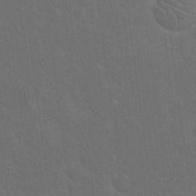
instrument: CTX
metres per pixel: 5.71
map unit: eHh
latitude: 19.1970
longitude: -66.1199
